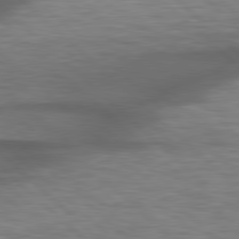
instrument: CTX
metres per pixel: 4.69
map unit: lApd
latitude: 78.9892
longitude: -116.5168
